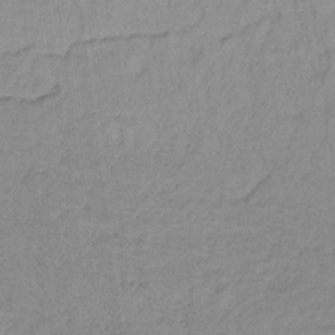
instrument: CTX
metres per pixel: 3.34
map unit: lHb
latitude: -33.1809
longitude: 66.1795
